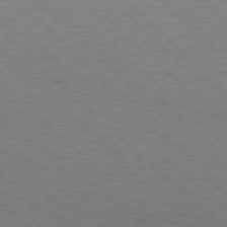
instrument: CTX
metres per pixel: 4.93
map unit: Hpe
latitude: 77.4804
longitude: -153.6694
